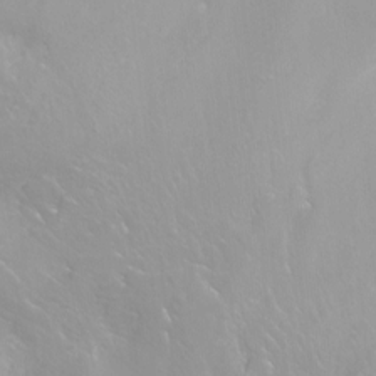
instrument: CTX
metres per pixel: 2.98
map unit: Hto
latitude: -8.0283
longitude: -46.5357
